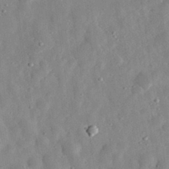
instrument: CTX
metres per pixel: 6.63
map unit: eHh
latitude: 32.8380
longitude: -78.5357
